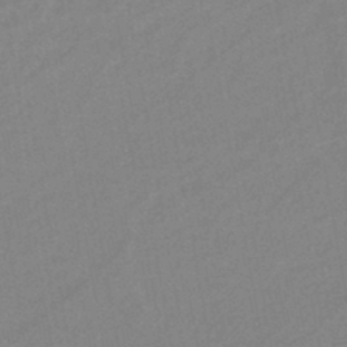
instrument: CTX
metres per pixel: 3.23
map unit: eHb
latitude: -40.8975
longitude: 82.5763
